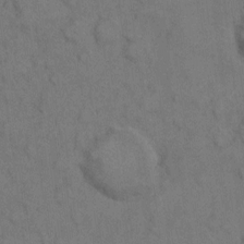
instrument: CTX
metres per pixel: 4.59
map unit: eHh
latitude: 7.5749
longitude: -63.0459
